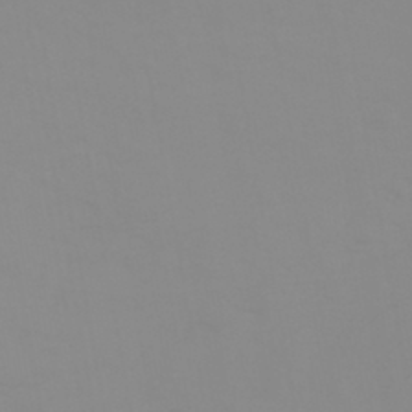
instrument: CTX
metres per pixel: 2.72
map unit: HNhu
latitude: -44.0850
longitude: 90.1984
